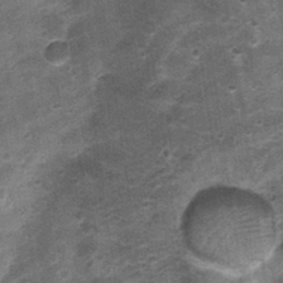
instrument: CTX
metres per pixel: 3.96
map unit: Nhu
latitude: 0.7057
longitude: -17.0647
